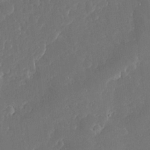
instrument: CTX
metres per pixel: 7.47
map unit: Ave
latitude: 17.0836
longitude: -140.3845
